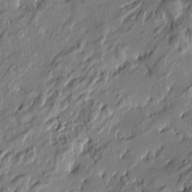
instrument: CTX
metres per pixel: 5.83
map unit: Htu
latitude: -6.5762
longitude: 177.5588
